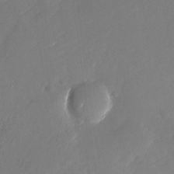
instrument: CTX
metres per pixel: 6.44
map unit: Nhu
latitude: -27.2942
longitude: -73.3293
